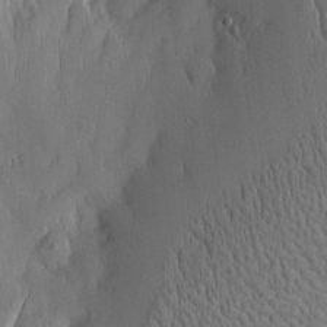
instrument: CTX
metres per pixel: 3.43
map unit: Htu
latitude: -5.4454
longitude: 174.4817
